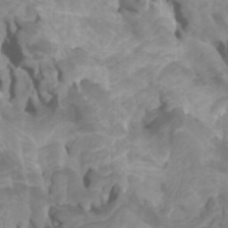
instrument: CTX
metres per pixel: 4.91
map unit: Htu
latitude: -6.2739
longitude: -76.5356
